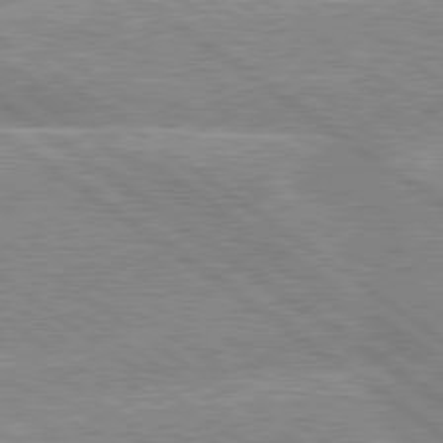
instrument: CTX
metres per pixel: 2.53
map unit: lApd
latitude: 79.2159
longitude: -157.1970
